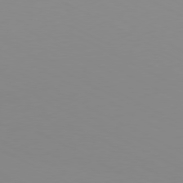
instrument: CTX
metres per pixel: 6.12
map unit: Ap
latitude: -80.3307
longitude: -62.4601
